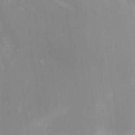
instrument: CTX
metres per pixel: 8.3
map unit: HNhu
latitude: 7.6505
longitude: -5.3859
